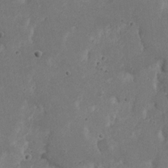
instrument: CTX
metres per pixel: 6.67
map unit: Nhu
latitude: 21.5182
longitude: -71.7449
